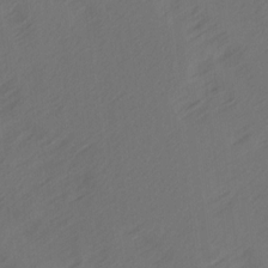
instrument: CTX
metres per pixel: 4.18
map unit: Ave
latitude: 14.3468
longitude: -105.6694
